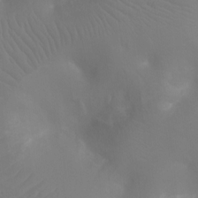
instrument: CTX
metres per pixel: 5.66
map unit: Ht
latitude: -16.6708
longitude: -41.1592
